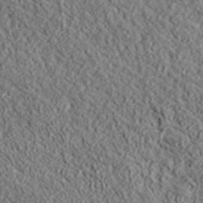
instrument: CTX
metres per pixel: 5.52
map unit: lHvf
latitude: 42.6302
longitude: -89.4994
